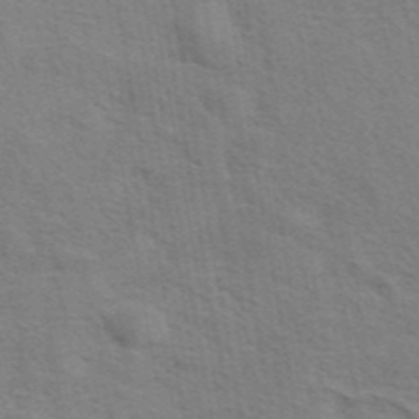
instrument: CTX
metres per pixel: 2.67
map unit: eAb
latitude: 42.6113
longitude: 107.8423
